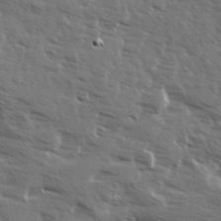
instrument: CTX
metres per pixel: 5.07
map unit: Ave
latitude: 13.4993
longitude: -102.1955
